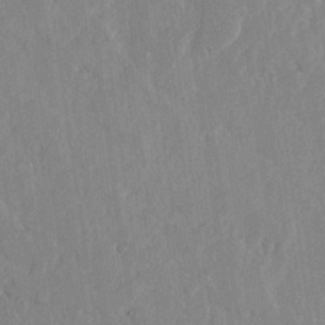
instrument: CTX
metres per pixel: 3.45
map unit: lHvf
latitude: 18.0822
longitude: -116.6868
